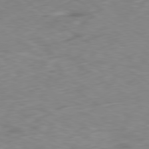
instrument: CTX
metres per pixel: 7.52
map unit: Ap
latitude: -79.6721
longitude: -73.3104
